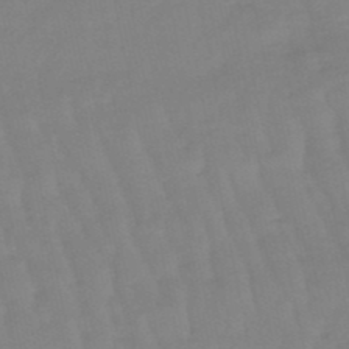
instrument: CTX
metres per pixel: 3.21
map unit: eHb
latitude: -49.3321
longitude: 77.1998
